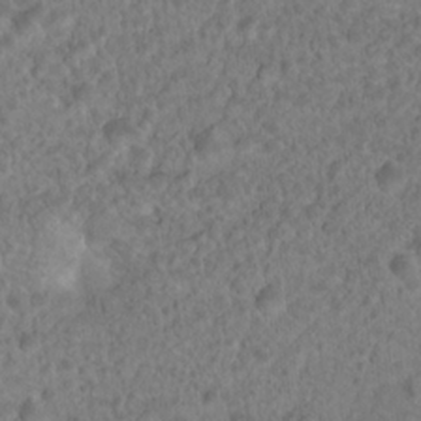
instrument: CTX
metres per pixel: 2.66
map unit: Hto
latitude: 18.4979
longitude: -40.2900
